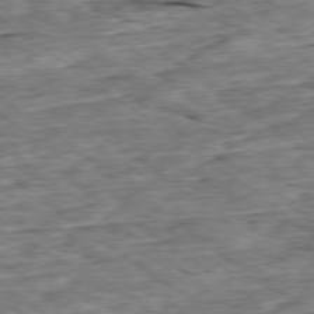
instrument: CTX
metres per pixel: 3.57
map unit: Ap
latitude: -79.2754
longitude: -86.0444
